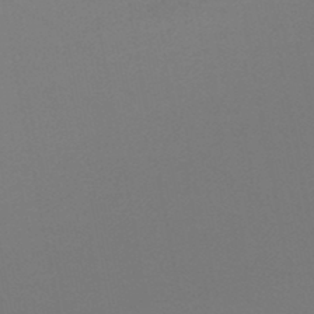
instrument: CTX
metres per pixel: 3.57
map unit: lHb
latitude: -46.4251
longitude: 68.6707
